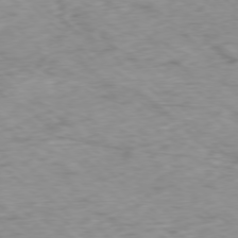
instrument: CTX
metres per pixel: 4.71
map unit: Ap
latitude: -77.5399
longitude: -79.4049
